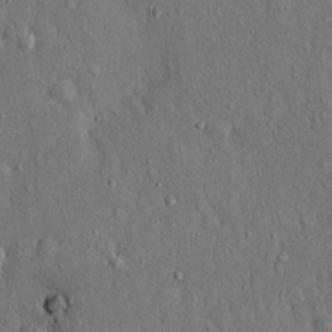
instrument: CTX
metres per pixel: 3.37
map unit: Hto
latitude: 14.3846
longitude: -58.2145
